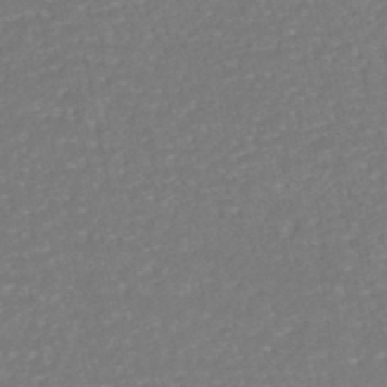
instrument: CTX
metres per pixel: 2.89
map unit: HNhu
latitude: -46.6329
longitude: 105.8044
